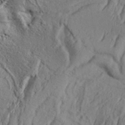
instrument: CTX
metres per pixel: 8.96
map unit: Aa
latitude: 33.7072
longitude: -136.5924
